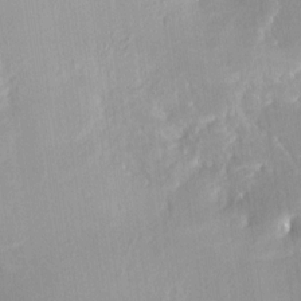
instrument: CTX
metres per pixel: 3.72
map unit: Nhe
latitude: -28.2928
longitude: -110.6302
